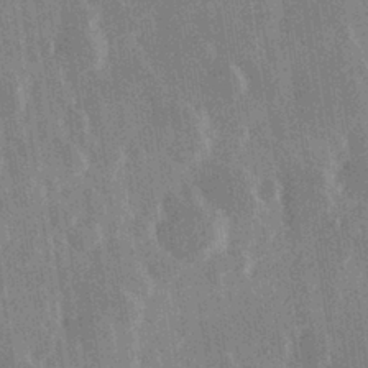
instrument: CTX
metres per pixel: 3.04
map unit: Hve
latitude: 27.6883
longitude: 147.4076
